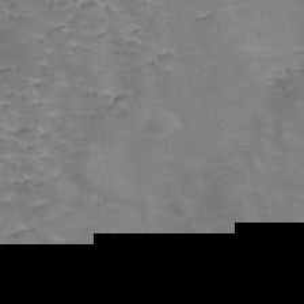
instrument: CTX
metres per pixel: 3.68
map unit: Nhe
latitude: -45.4643
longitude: 152.6140
